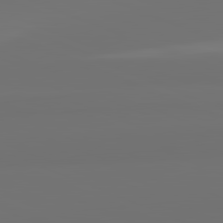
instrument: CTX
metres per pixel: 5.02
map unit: lApd
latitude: 82.2144
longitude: 155.5777
